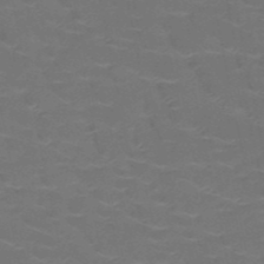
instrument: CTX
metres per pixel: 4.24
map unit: HNb
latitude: -50.8219
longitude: -47.8773
